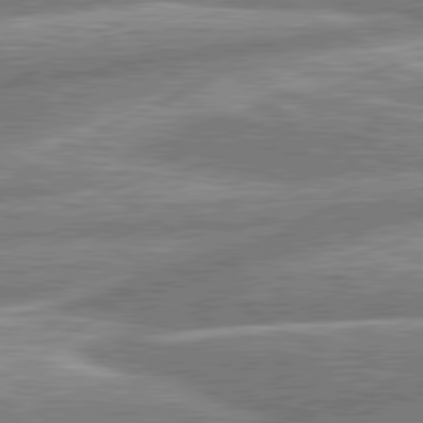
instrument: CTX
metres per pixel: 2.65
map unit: lApd
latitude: 80.5546
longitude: -165.1592
